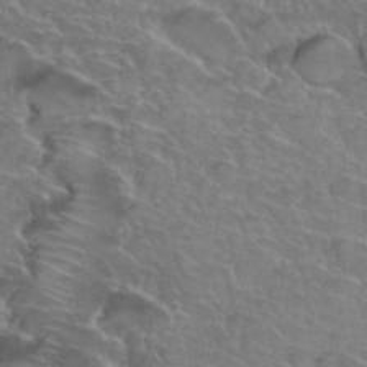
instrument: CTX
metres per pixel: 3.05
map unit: Hto
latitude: 35.2726
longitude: -44.6868
